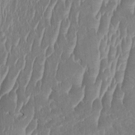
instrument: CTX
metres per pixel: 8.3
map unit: HNhu
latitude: 5.0836
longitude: -6.4034
